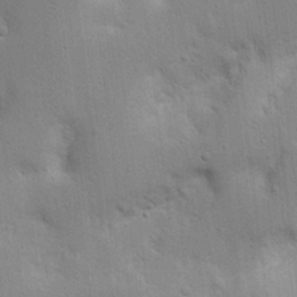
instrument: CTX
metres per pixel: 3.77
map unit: Nhu
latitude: 17.0836
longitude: -74.9325
